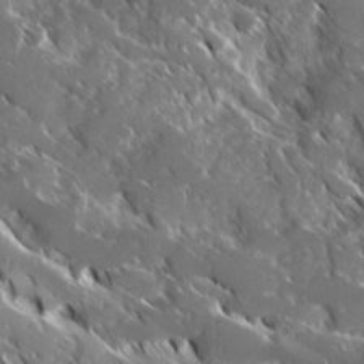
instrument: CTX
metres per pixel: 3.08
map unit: Ave
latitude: 17.0458
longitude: -130.1956
